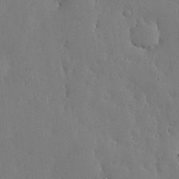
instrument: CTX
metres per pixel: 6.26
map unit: lHvf
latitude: 17.7261
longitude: -114.3278
